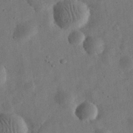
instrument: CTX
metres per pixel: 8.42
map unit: eHh
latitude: 32.7057
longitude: -76.1200
